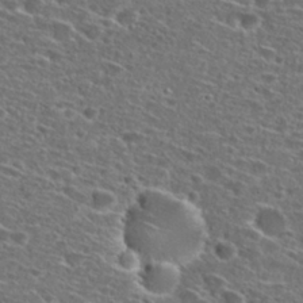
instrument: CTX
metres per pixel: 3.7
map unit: Hto
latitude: 27.0836
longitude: -46.7058
